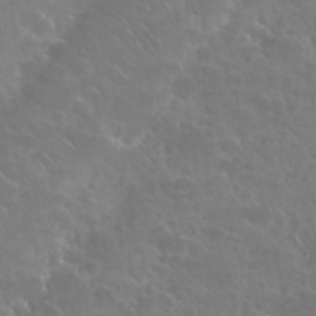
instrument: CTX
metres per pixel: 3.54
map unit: Nhu
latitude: 29.0080
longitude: -60.2900
